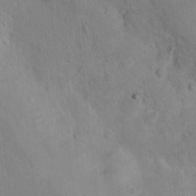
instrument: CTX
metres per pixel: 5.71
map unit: Nhu
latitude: 14.7625
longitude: -29.4048
